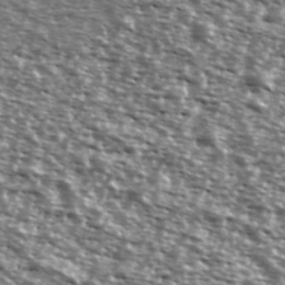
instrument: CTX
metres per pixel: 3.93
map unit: Ave
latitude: 39.1592
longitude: -111.7261
